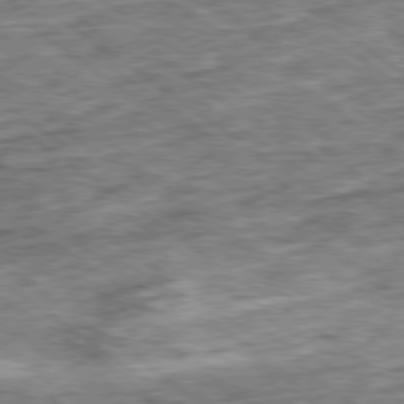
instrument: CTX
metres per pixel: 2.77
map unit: Ap
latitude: -79.6344
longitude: -76.2144
